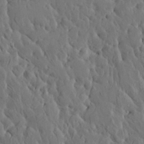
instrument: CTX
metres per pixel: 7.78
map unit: HNhu
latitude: 5.8961
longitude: -0.4601
